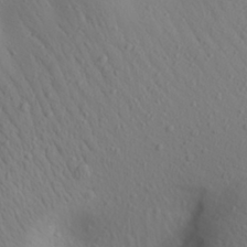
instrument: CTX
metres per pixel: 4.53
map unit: Aa
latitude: 27.9528
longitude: -146.3468
